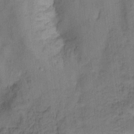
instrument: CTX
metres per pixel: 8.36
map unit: Ht
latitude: 10.1011
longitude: -40.4034
